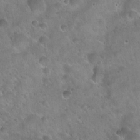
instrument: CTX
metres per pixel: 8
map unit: Hto
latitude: 22.1956
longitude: -54.4601
